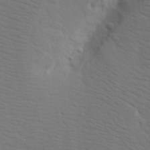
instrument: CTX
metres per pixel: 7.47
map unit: Aa
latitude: 19.3103
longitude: -142.3090
